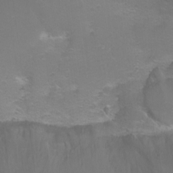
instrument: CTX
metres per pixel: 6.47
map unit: Ht
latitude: -6.0850
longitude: -35.0080
